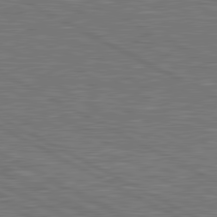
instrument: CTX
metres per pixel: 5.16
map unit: lApd
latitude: 81.0647
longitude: -171.3859
